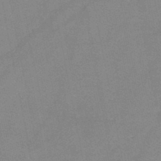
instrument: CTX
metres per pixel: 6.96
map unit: HNb
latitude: -45.9745
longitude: -36.3279
